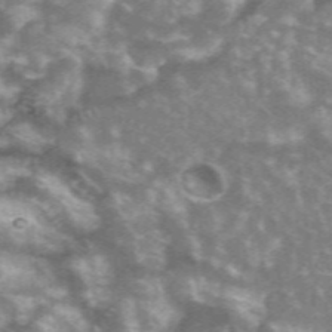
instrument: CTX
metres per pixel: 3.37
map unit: eHh
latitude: 35.8394
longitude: -59.7828
